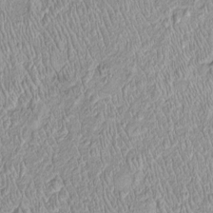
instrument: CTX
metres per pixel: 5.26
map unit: Htu
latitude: -4.7085
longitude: 158.4629
